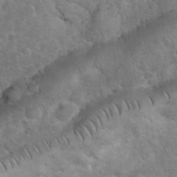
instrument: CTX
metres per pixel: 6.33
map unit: eHh
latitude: 36.2712
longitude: -65.3104
